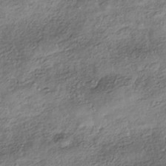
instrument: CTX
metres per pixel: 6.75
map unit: HNhu
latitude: -40.5951
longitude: 107.6722
